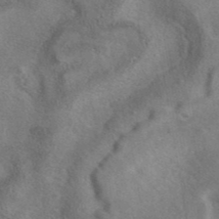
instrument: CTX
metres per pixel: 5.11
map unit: eAb
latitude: 40.7813
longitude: 107.5777
